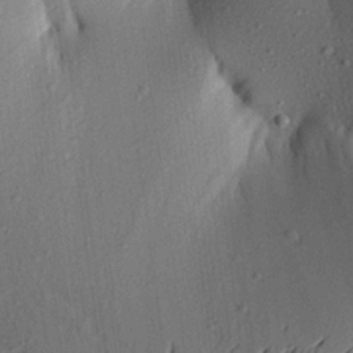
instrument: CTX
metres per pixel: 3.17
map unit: Aa
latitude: 22.5735
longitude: -148.2145
